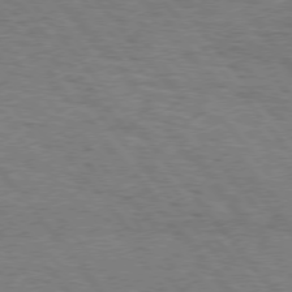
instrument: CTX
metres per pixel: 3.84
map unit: Hpe
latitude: 75.2159
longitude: -151.5371
